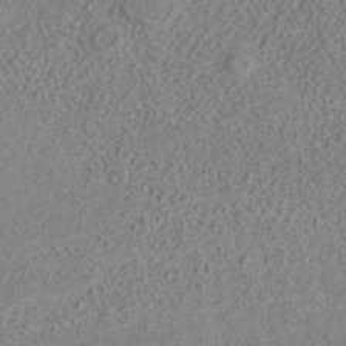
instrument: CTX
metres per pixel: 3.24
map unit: ANa
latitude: 41.4048
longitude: 28.2173
